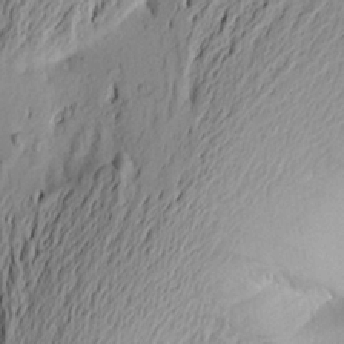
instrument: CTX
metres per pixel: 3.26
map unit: Aa
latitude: 21.5938
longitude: -148.8191
